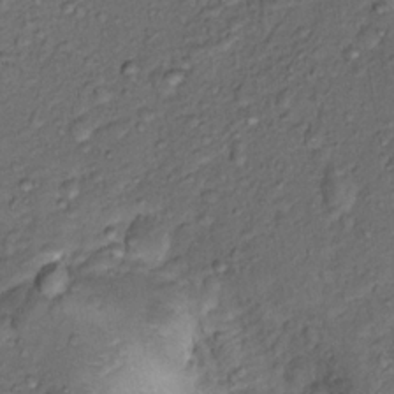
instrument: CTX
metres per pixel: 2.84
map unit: Nhu
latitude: 12.7813
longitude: -29.0080
